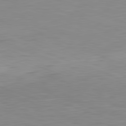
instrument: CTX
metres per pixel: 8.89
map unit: Hpe
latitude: -82.0661
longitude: 9.6533
